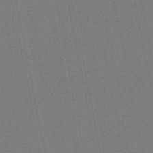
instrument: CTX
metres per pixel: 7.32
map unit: eHb
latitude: -49.9367
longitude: 79.3887
